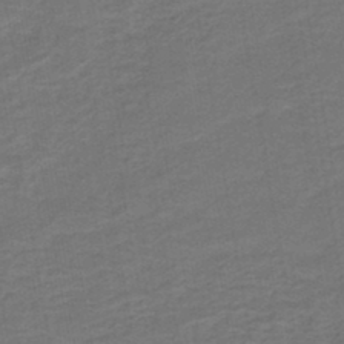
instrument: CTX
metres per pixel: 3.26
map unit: HNb
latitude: -43.3887
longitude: 51.7100
